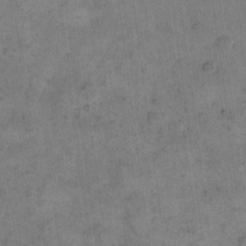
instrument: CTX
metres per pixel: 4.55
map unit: eHh
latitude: 14.8569
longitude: -66.8380
